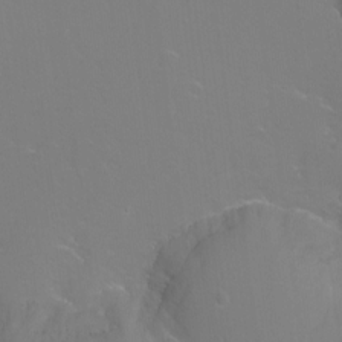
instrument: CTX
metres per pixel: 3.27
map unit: Ht
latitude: -12.6141
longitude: -44.6301
